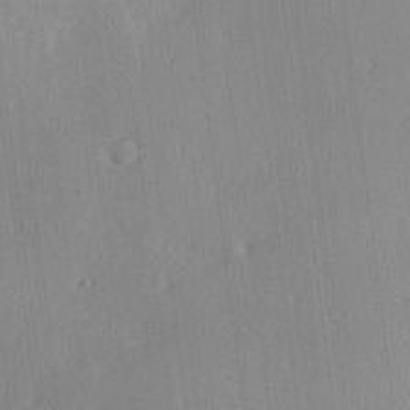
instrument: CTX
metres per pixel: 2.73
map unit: Hve
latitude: 18.9324
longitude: 149.2754
